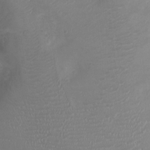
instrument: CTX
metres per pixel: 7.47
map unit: Ht
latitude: -3.6910
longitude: -16.3845
